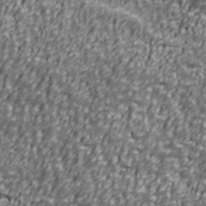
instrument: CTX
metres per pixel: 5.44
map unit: Ave
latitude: 40.8002
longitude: -112.7246
